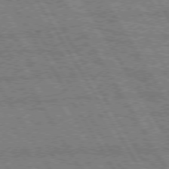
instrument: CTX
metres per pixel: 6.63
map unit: Hpe
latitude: 75.0081
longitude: -154.4412
